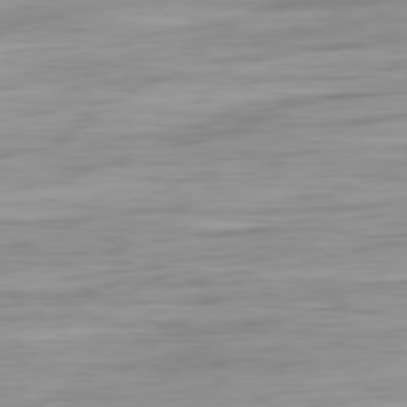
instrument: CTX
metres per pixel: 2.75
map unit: Ap
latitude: -80.5574
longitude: -61.1970
